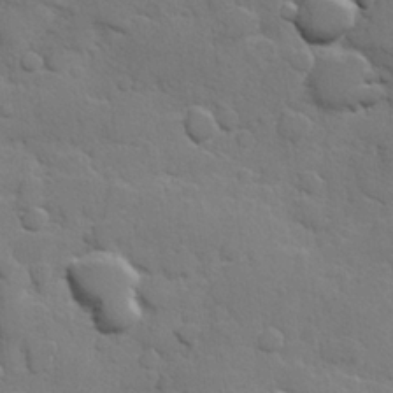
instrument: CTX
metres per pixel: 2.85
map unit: Hve
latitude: 25.6504
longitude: 148.5574
